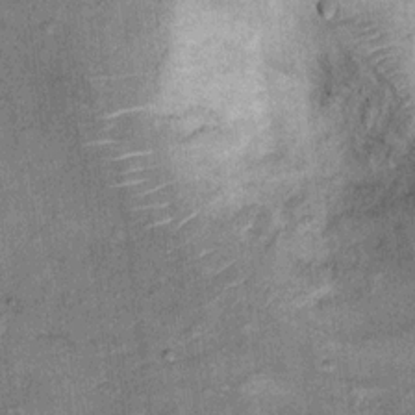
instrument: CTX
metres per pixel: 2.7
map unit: Ht
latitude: 11.2537
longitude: -39.3671
